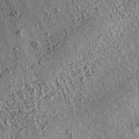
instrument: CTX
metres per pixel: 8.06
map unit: eAb
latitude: 36.0255
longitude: 110.3495
